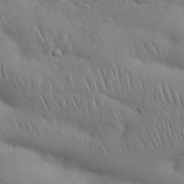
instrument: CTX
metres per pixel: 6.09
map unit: Nhu
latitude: 27.5371
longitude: -68.6680
